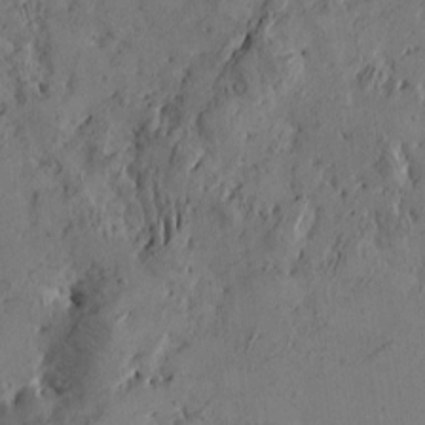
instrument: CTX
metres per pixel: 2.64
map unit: Htu
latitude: -2.7841
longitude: -178.3657
